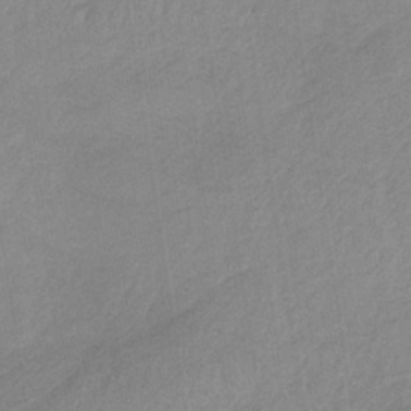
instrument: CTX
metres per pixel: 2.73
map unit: HNb
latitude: -33.5777
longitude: 63.3887
